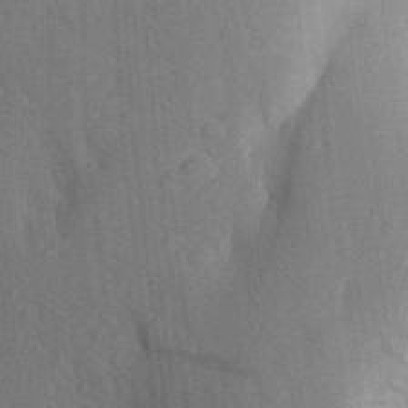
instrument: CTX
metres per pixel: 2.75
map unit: Aa
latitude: 26.0633
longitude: -149.5749
